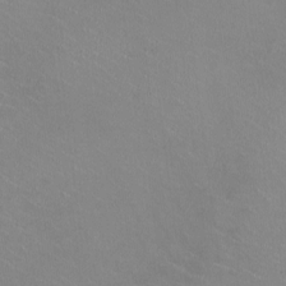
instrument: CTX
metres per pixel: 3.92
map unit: HNhu
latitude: -1.5399
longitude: -2.5168
